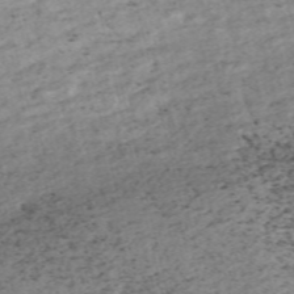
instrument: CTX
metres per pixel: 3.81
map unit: Nve
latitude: -58.7652
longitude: 65.9367
